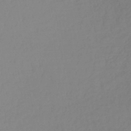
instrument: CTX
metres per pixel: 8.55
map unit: lHb
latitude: -36.0850
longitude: 68.9541
